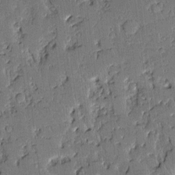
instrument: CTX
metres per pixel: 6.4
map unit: Aa
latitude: 11.5938
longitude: -128.2522
